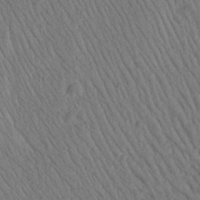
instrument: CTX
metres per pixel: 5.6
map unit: Htu
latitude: -0.9164
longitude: 172.5574
